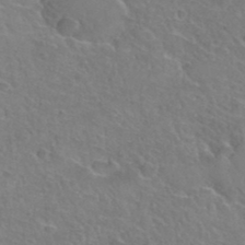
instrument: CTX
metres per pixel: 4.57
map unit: Hto
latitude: 36.4412
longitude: -47.3104
